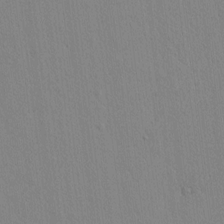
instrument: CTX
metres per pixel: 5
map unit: lAvf
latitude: 8.0633
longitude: 167.6533
